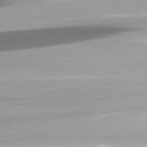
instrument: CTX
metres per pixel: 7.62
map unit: lApd
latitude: 81.5938
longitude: -143.9906
